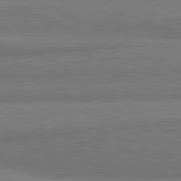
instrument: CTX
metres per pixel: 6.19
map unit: lApd
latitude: 82.1766
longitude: 160.3684
